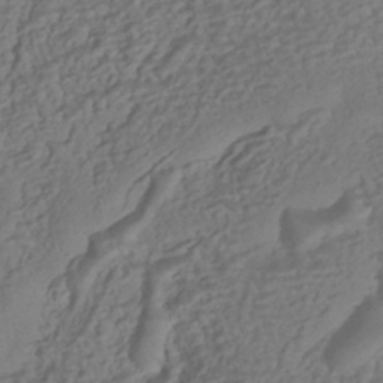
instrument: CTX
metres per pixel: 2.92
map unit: HNhu
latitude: -40.2928
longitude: 108.1228
